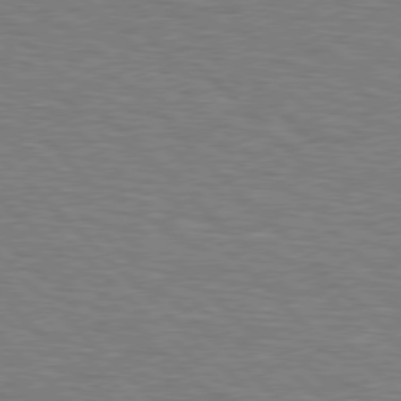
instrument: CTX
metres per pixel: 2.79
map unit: Hpe
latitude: 77.2159
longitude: -151.7449
